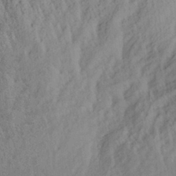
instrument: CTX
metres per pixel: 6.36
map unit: Aa
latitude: 29.4615
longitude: -136.2145
